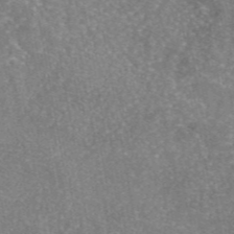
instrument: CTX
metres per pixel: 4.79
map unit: eAb
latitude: 46.0633
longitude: 105.4265
